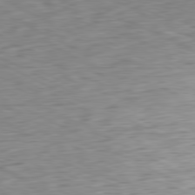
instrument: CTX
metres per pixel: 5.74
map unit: Ap
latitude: -81.1242
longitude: -83.1025
